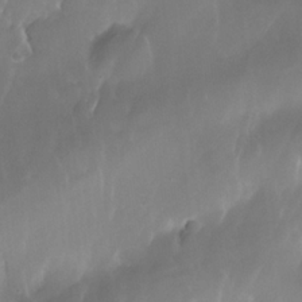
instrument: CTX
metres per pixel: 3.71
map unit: Nhe
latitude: -35.8044
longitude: -131.4049
